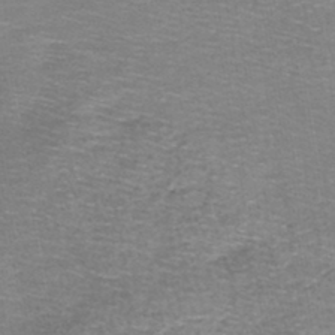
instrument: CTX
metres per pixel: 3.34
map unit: lHb
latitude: -43.7855
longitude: 54.1606
